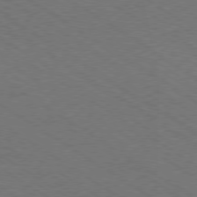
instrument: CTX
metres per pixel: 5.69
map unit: Ap
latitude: -79.8989
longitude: -65.9717
